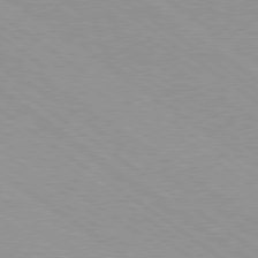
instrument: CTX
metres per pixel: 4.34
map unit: Hpe
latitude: 78.7435
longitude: -122.8002
